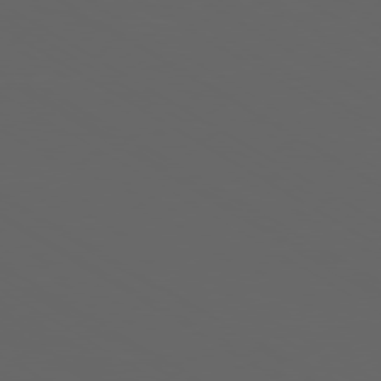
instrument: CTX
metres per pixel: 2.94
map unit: Ap
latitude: -80.2362
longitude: -94.1767
